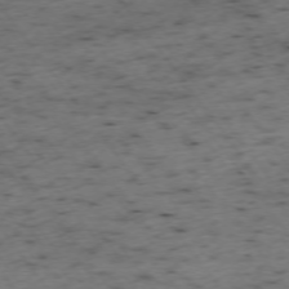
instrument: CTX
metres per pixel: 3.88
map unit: Ap
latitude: -74.1039
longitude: -73.5372
